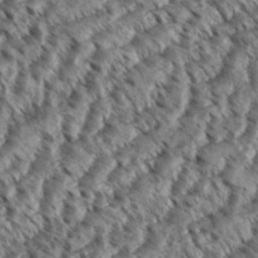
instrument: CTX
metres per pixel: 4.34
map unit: eHh
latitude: 36.1956
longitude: -138.4034
